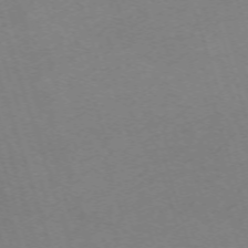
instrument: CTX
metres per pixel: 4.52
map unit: Nhu
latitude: -68.3684
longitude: 37.8044
